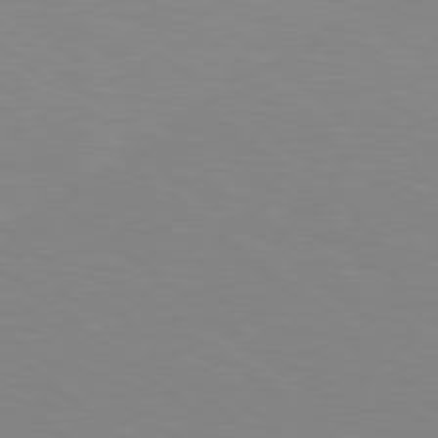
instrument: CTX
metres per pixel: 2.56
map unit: lApd
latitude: 78.9703
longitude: -177.0080
